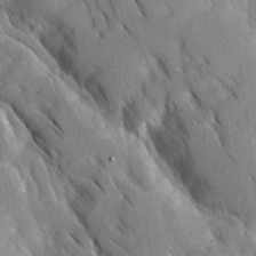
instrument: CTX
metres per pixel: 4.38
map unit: Ave
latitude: 8.9514
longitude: -104.0255
